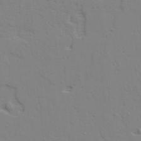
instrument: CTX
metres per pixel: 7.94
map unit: lAvf
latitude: 28.2711
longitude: -109.4993
